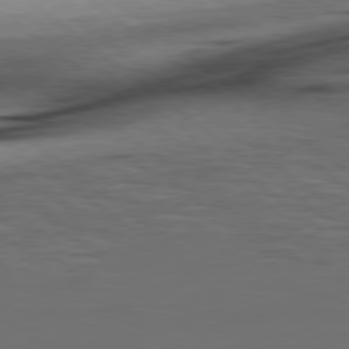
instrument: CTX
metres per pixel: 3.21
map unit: lApd
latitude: 78.9703
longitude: -141.1592
